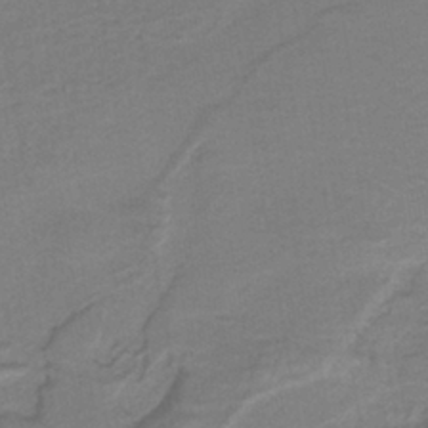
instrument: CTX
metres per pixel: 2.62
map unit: lHb
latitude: -40.2550
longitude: 53.2376
